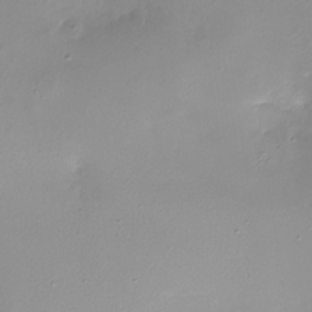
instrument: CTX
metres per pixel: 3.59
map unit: Nhe
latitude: -31.4454
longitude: -116.9892
